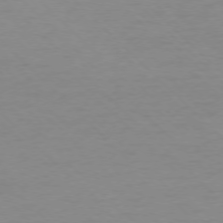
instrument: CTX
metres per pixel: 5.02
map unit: Ap
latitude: -76.3117
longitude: -77.9717
